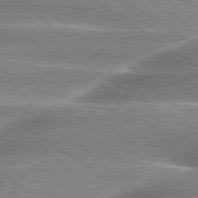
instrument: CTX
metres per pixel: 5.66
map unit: lApd
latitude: 79.8017
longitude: -135.9717
